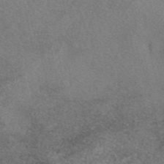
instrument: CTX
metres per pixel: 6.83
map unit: eAb
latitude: 46.9514
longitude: 108.1417
